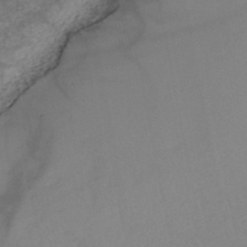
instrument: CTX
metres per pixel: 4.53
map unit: HNb
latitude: -48.7463
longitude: -40.5167
